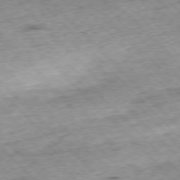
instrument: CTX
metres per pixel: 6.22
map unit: Hpe
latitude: -76.8975
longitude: -15.6127
